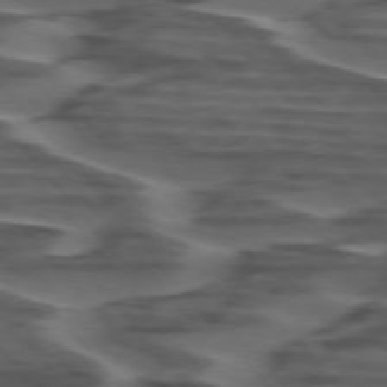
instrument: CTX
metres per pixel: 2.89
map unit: lApd
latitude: 75.3104
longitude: -69.8961
